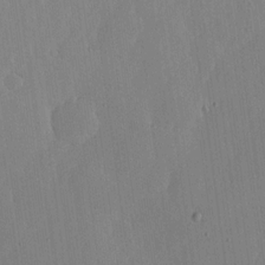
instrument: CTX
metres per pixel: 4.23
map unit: lHvf
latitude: 17.3104
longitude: -114.7624
